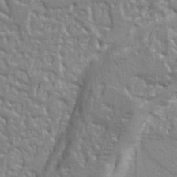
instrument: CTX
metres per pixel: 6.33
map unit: Ht
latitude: 9.7828
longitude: -77.3481
